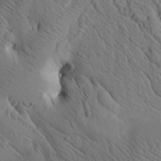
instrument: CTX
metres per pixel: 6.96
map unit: Htu
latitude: -2.8785
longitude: 169.1998
